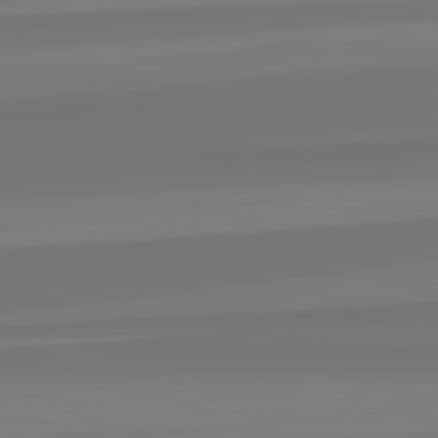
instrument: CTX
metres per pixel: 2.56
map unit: lApd
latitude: 82.5545
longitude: -177.0080
